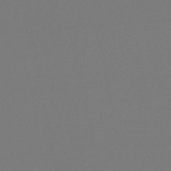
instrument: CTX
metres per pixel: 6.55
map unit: lHb
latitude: -46.8408
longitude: 66.0850
